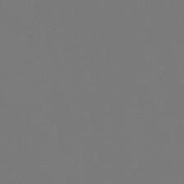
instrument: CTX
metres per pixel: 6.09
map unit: HNb
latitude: -46.8597
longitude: 55.9556
